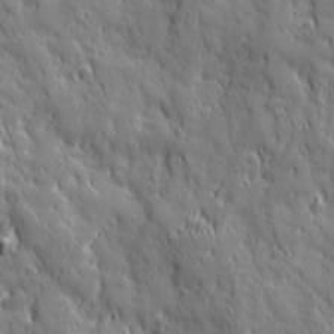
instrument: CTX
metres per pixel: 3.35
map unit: Ave
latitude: 19.8016
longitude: -133.0270
